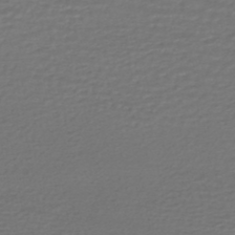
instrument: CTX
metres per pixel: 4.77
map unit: HNhu
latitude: -46.9164
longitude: 95.8233
